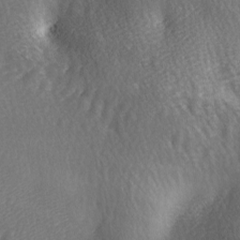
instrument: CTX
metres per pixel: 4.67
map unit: Ave
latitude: -5.5399
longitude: -120.8002
